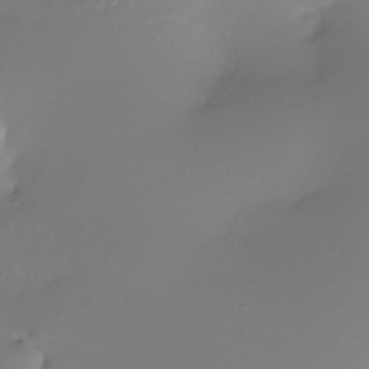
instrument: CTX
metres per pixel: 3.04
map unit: Nhe
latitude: -36.0283
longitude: -117.5749
